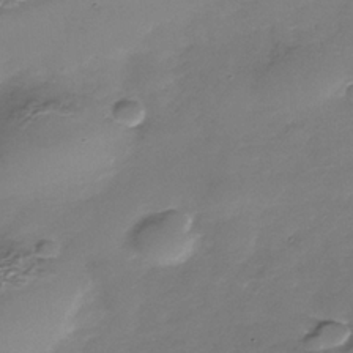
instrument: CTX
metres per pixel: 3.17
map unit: Nhe
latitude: -37.2376
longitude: -87.0647
